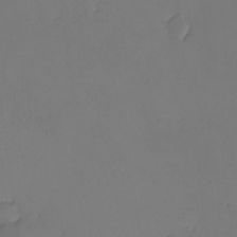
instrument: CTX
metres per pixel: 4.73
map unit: eHh
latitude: -2.5384
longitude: -74.0633
